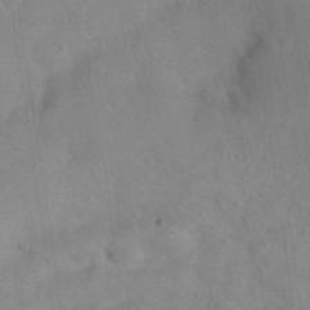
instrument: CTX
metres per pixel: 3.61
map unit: Nhu
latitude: 26.1389
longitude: -54.9703
